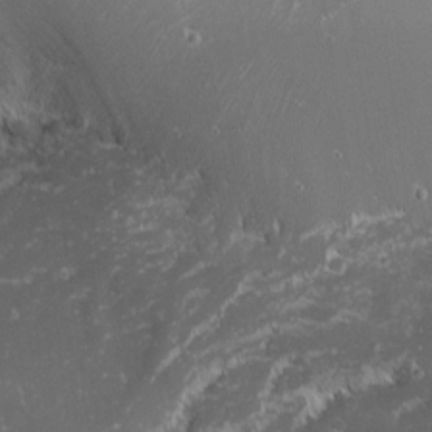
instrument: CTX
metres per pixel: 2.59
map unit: Nhu
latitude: -1.5211
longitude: -81.0269
